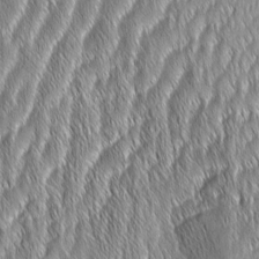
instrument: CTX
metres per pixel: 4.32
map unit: Aa
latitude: 7.0836
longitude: -130.7058
